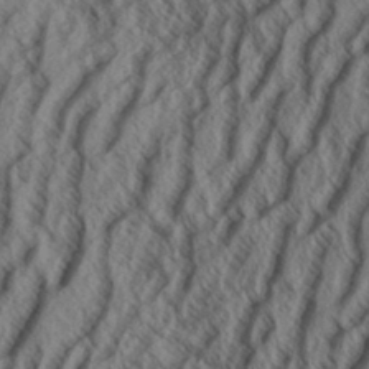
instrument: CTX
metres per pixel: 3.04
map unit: Aa
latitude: 33.9906
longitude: -139.3293
